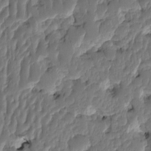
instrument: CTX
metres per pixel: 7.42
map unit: eHh
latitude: -2.0661
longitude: 14.5763
